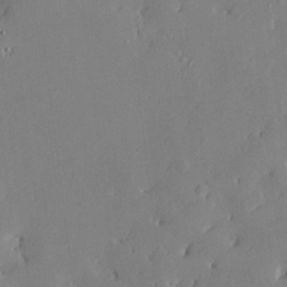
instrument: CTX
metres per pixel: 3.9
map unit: Htu
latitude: -7.8422
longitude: 175.8989
